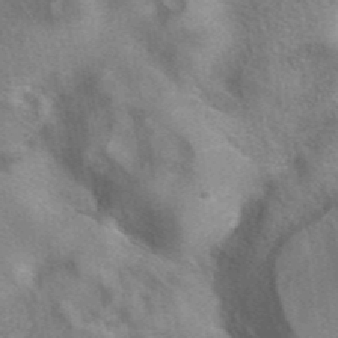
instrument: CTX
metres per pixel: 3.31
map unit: eAb
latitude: 41.4426
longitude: 107.6155
